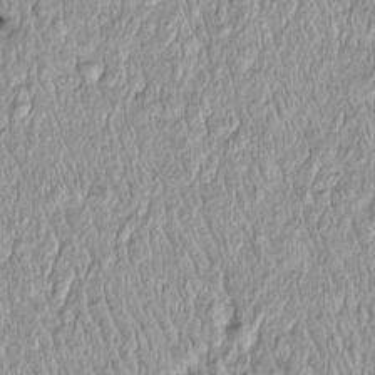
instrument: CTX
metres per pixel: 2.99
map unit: Htu
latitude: -4.4062
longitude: 158.4629
